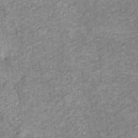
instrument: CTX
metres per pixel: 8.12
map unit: Hto
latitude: 7.5182
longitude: -36.5735
